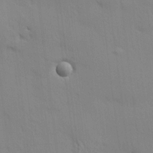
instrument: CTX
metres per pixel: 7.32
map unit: HNhu
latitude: 13.7450
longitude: 11.5777
